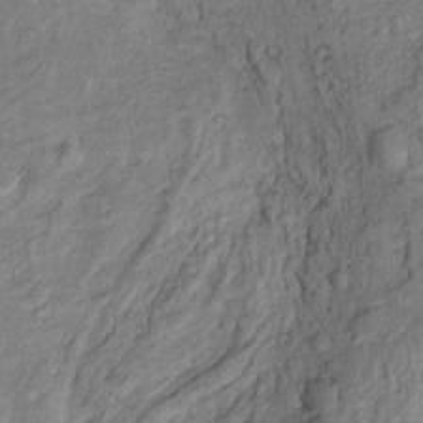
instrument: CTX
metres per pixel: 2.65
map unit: Htu
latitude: -5.8800
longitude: 155.1431
